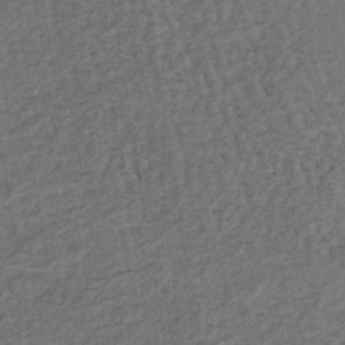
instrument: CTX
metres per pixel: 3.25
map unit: lHb
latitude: -39.5588
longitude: 62.7652
